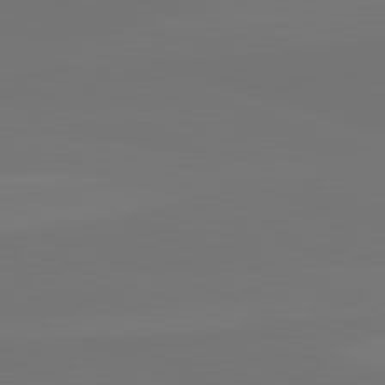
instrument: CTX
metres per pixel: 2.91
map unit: lApd
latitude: 82.2144
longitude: 144.6141
